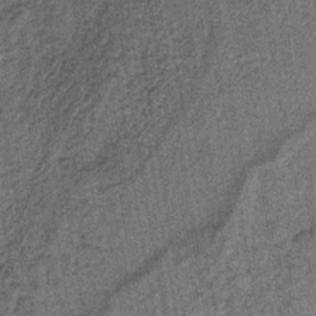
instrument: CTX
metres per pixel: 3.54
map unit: lHb
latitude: -39.1620
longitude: 60.6518
